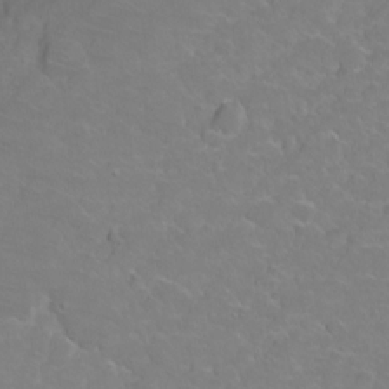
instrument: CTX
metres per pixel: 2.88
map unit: Hto
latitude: 2.5545
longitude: -33.4426
